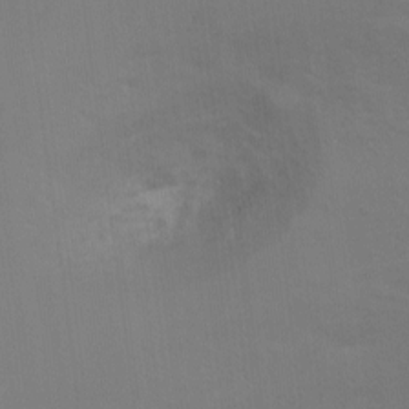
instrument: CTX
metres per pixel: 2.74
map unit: Ht
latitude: -3.1242
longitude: -28.0444
